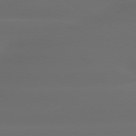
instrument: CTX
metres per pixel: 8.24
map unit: lApd
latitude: 79.5560
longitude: -138.4034
